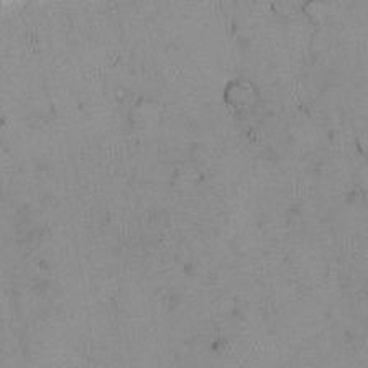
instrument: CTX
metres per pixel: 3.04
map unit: Nhu
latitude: -1.7478
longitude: -73.6316
